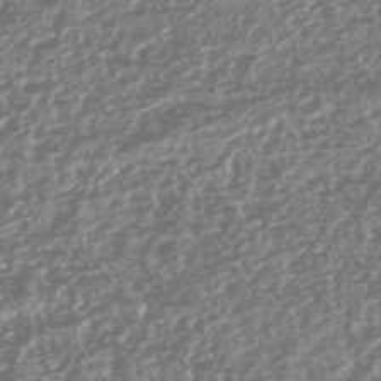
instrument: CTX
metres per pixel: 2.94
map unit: HNhu
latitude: -47.7477
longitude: 31.4076
